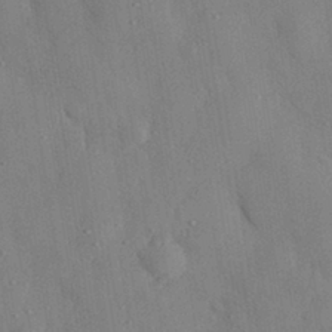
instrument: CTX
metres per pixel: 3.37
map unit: eHh
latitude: 29.9339
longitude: -76.4034
